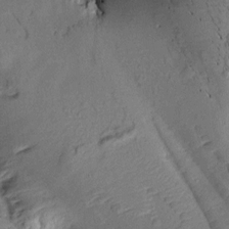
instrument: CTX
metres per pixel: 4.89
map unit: Aa
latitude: 8.8569
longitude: -142.2901
